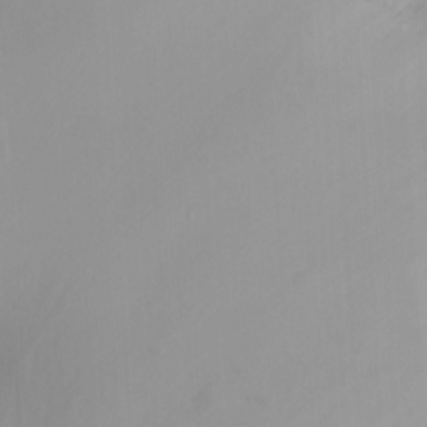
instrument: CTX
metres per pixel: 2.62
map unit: Nhu
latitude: -12.1606
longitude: -63.4238
